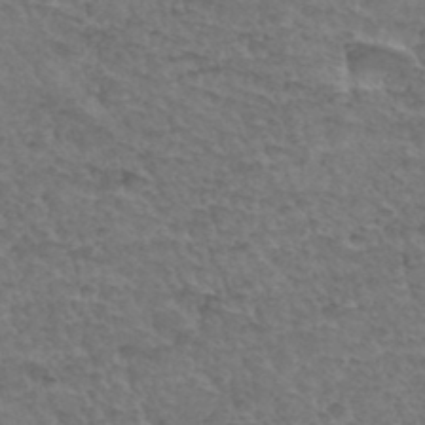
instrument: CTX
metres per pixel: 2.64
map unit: Hto
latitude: 35.5371
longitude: -47.0270
